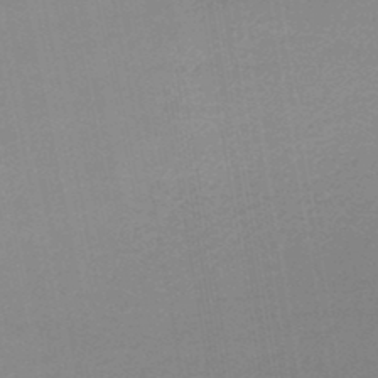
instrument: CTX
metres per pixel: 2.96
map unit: lHb
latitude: -45.8422
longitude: 58.7463
